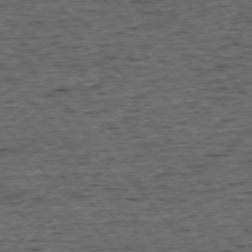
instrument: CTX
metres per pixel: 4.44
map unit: Ap
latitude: -75.8612
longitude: -92.3089
